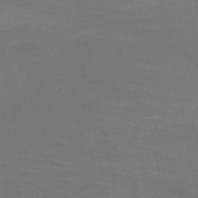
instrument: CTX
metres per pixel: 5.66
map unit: HNb
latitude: -50.7085
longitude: -43.4049
